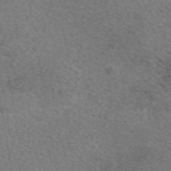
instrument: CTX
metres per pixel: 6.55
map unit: eAb
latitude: 50.1388
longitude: 110.8219
